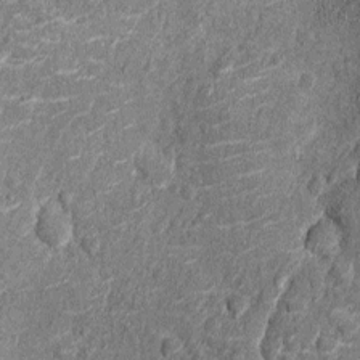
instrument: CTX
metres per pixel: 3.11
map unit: Nhu
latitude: -14.1984
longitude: -23.4237
